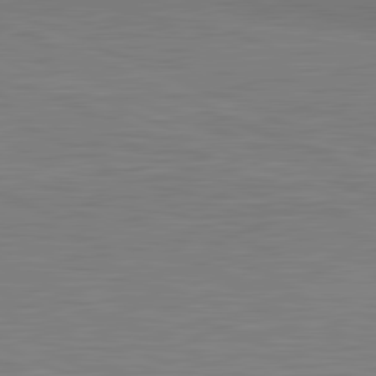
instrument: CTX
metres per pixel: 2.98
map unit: lApd
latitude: 81.6883
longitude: -170.8569
